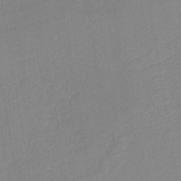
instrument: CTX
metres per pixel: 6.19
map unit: lHb
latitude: -41.0864
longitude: 74.5763
